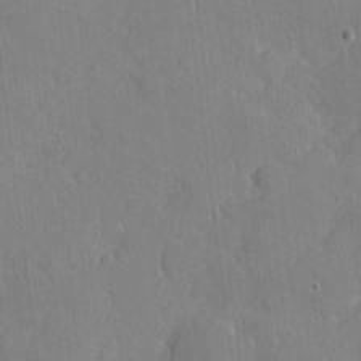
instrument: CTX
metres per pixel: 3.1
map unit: eHh
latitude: 3.9528
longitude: -72.6302
